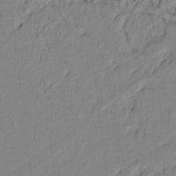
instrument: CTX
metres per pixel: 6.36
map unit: lAvf
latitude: 6.8002
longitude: 166.1228
